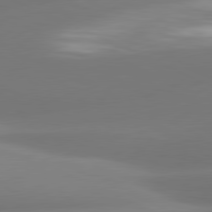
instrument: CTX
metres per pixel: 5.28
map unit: lApd
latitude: 80.7813
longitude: -161.0836
